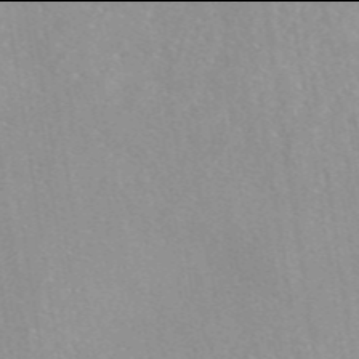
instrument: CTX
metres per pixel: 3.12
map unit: eAb
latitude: 45.9906
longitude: 111.5966
